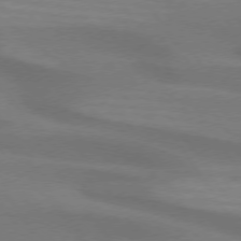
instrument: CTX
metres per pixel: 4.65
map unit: lApd
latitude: 74.3656
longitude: -63.1403
